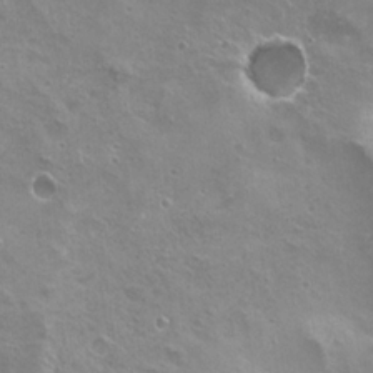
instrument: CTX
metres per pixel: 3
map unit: Nhu
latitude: 20.1011
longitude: -31.3482
